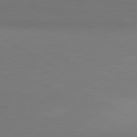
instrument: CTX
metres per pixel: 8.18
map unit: lApd
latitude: 81.0836
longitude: 147.0864
